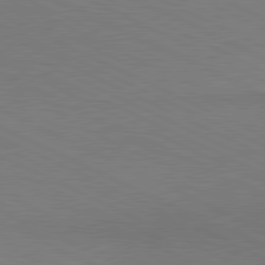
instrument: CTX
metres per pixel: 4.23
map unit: lApd
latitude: 80.9325
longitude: 148.2551
